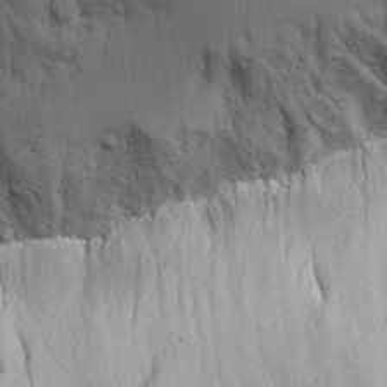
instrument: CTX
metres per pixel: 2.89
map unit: Aa
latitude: 18.6490
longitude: -125.2725
